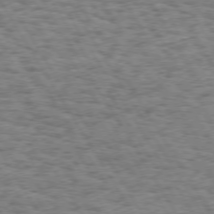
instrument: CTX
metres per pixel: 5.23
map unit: Hpe
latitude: 73.4427
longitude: -129.9906
